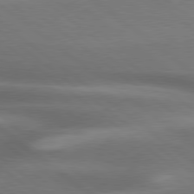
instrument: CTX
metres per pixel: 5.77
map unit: lApd
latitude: 79.4616
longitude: -118.2900
